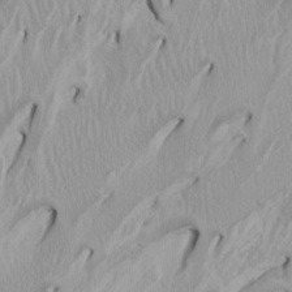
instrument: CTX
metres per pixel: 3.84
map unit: Htu
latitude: -4.5007
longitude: -88.2523
